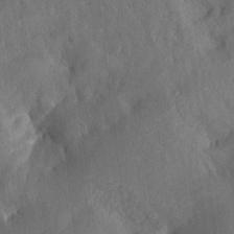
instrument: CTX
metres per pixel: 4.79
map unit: Aa
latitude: 15.2537
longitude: -148.1200
